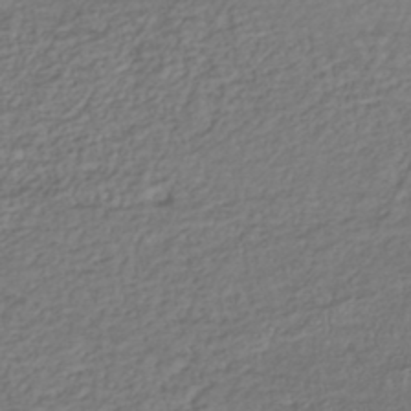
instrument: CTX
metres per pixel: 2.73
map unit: lHb
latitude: -38.8597
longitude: 69.9556
